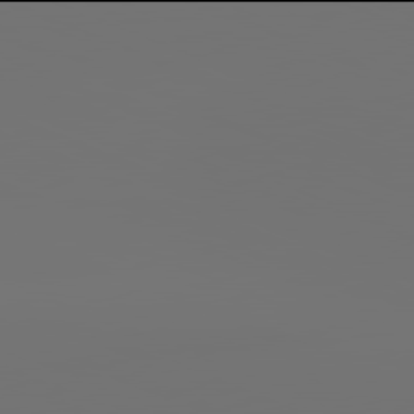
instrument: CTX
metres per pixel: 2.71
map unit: lApd
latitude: 81.9906
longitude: -153.2915
